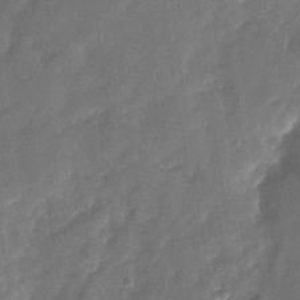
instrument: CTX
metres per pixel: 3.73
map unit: Nhu
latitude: -28.7274
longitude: -75.5560
